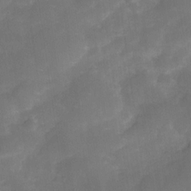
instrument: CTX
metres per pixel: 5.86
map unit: Nve
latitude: -27.2942
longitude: -147.9717
